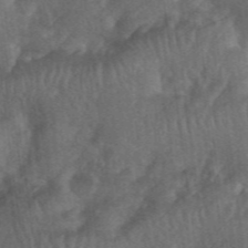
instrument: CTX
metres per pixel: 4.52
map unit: eHh
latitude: 39.8394
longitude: -56.2711
